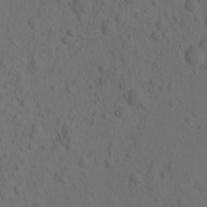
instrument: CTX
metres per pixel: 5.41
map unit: eHh
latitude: -0.8030
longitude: 16.0283
